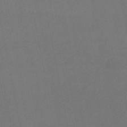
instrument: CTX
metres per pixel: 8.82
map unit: lHb
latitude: -45.7289
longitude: 61.0864
